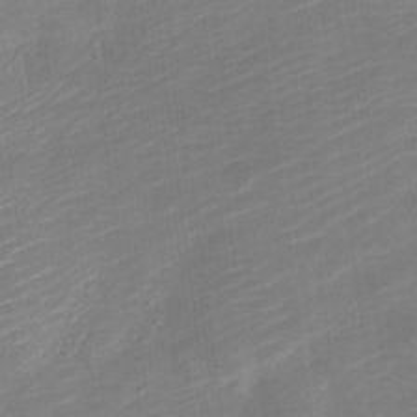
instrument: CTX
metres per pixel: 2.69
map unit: Nve
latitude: -19.0297
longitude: 107.6911
